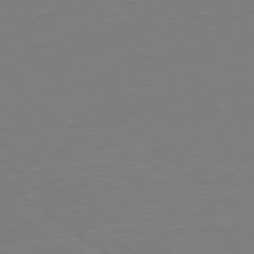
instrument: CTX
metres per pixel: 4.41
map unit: Ap
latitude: -78.7463
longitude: -97.9906
